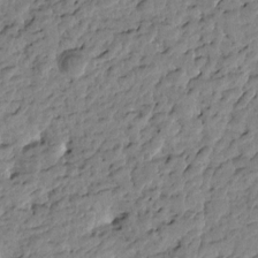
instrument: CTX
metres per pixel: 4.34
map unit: Htu
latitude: -0.8030
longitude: -178.9703
